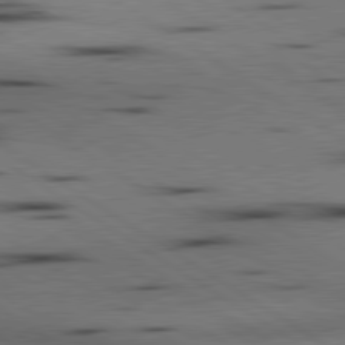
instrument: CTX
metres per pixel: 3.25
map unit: lApd
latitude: 80.3656
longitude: 161.7478
